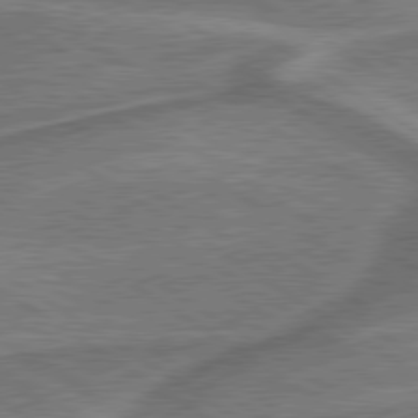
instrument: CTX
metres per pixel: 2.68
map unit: lApd
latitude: 79.7639
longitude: 172.7274
